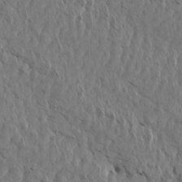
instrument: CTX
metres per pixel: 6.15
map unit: Aa
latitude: 14.2523
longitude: -142.8758
